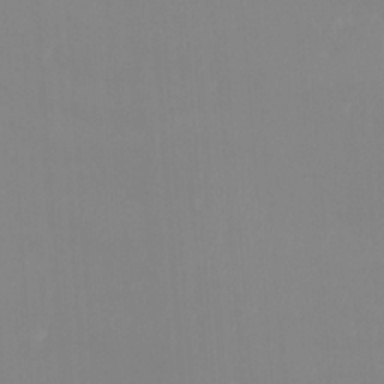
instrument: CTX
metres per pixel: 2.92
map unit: Htu
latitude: -15.1620
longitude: -47.8206
